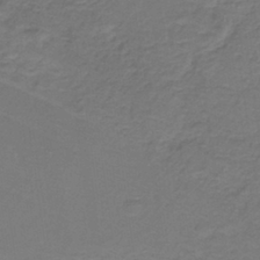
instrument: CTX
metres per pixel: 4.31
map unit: lHb
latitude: -38.3873
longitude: 57.8611
